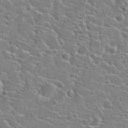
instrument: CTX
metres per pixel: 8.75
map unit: Hto
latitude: 21.4616
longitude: -44.6301
